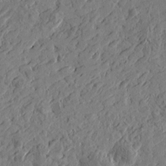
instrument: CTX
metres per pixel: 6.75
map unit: Htu
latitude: -2.1038
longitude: -178.3845
